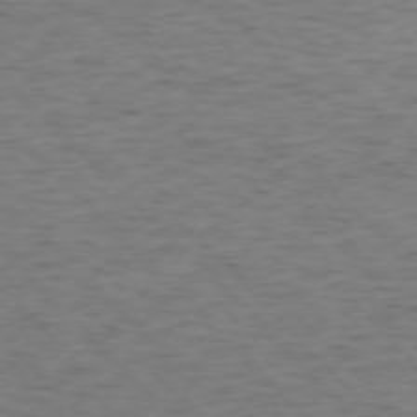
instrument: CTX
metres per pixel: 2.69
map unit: Ap
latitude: -76.9164
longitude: -91.2915
